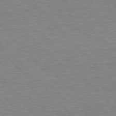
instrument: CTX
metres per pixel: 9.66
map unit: lApd
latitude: 77.3859
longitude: -59.1214
